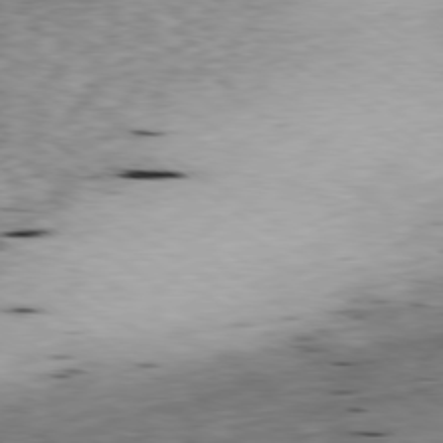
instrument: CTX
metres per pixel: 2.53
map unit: Ap
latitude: -79.7288
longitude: -90.9703
